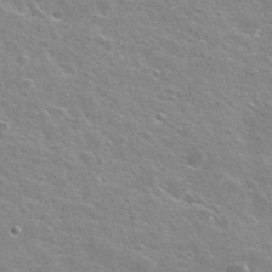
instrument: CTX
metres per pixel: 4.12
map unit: Nhu
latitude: 26.3089
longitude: -50.3845
